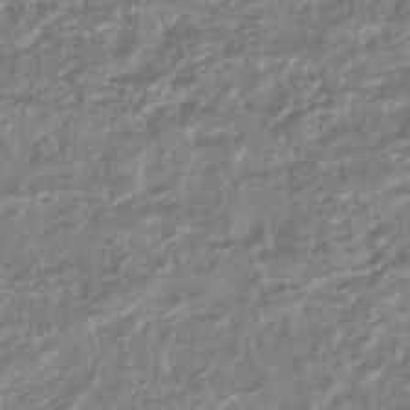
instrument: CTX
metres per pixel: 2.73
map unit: HNhu
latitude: -44.4251
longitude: 97.8234
